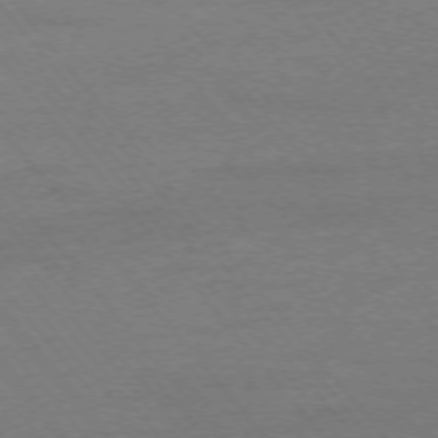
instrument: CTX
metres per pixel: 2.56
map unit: Ap
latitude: -75.1809
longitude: -82.5167
